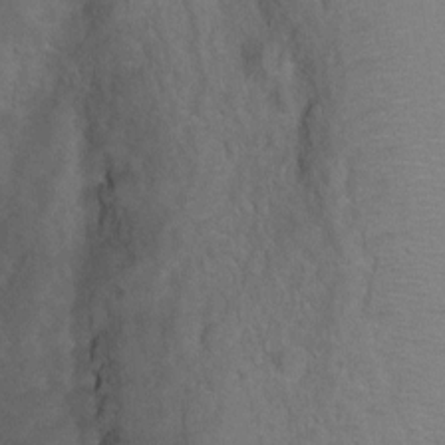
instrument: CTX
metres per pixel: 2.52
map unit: Ht
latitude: 1.0647
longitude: -32.3467
